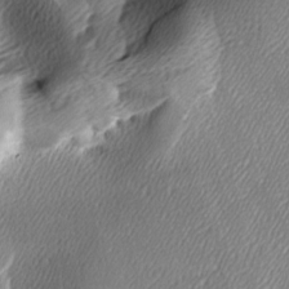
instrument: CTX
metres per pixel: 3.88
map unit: lAa
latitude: -6.2172
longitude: -122.8758
